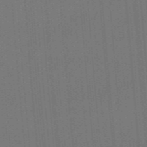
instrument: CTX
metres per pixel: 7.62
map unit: HNhu
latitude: -43.5021
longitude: 96.8219
